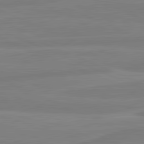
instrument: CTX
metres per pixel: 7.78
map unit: lApd
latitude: 81.8205
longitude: -173.6315
